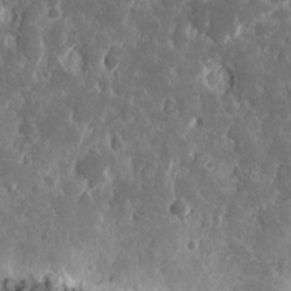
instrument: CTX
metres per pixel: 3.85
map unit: eHh
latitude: 15.0648
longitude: -73.0648
